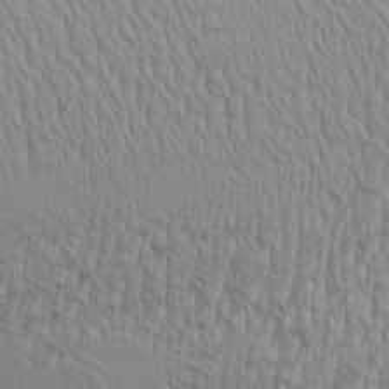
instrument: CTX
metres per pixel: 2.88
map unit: Aa
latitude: 9.0459
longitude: -130.2523
